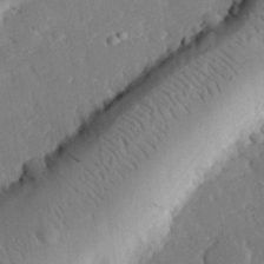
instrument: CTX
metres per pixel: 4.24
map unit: eHh
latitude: 28.3278
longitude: -79.8017
